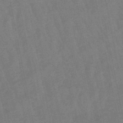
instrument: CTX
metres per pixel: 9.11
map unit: lHb
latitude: -49.1620
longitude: 78.2739
